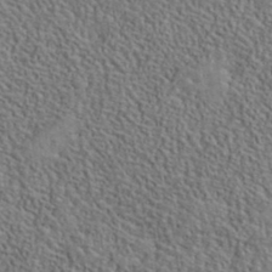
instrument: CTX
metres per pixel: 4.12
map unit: lHvf
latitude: 40.6868
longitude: -88.9325
